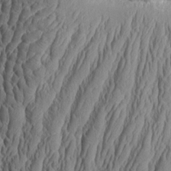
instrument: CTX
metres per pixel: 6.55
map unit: Aa
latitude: 9.6127
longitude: -129.8394
